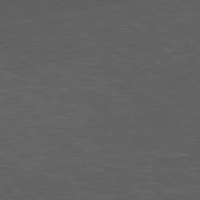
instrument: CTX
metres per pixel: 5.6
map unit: Hpe
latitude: 78.2712
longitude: -153.8017
